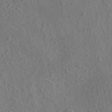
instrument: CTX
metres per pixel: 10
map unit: eAb
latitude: 43.7450
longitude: 114.3495
